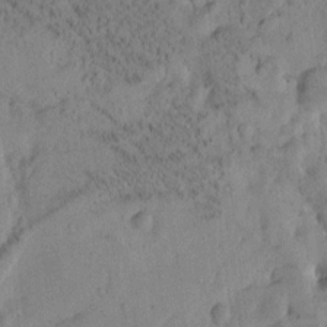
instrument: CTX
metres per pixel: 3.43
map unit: Htu
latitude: -3.7666
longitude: 173.5966
